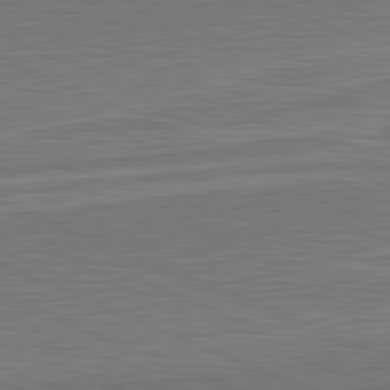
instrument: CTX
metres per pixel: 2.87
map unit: lApd
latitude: 82.2522
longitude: 142.3495
